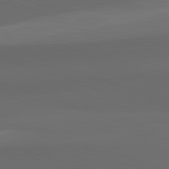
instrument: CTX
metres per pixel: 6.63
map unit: lApd
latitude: 82.3845
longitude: 134.7652
